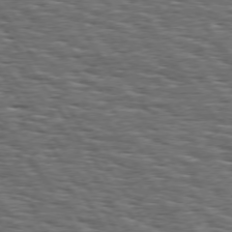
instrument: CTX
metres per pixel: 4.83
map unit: Hpe
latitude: 73.9339
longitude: -137.8206
